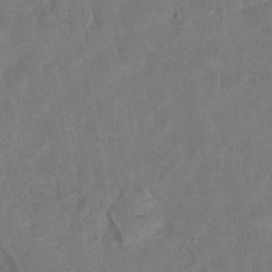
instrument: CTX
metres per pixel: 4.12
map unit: Hto
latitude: 8.8569
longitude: -35.6505
